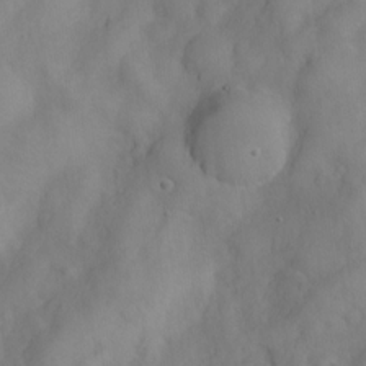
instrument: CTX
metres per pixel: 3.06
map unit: Nve
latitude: -26.4440
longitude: -147.9906
